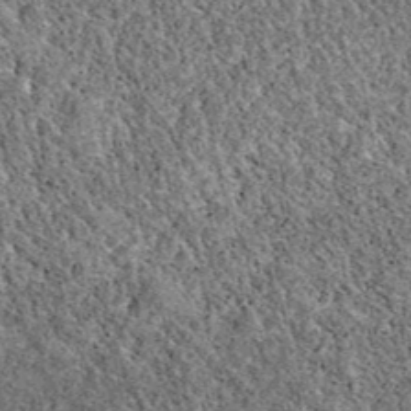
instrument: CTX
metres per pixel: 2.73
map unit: eAb
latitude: 38.0633
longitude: 110.6141
